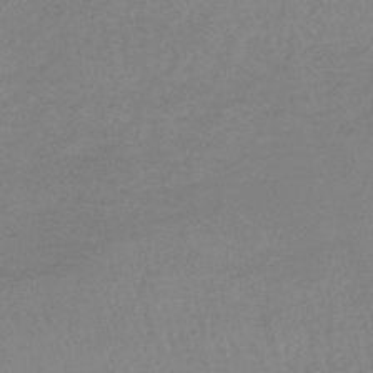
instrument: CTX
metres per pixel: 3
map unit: lHb
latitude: -40.1039
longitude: 66.2550
